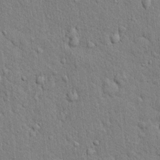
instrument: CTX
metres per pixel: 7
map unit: eHh
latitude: 19.2726
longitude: -61.5938
